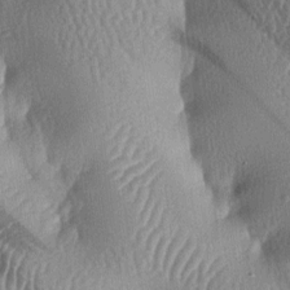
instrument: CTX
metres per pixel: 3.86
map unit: lAa
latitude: -6.0661
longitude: -126.9892
